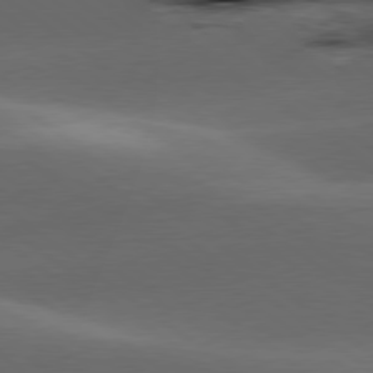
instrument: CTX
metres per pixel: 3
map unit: lApd
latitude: 79.1592
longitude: -48.7435
